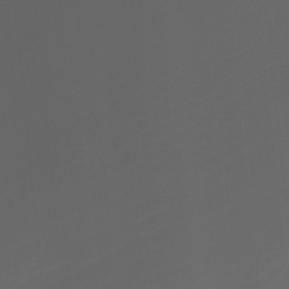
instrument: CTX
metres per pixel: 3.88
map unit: ANa
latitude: -38.7085
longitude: 97.8989
